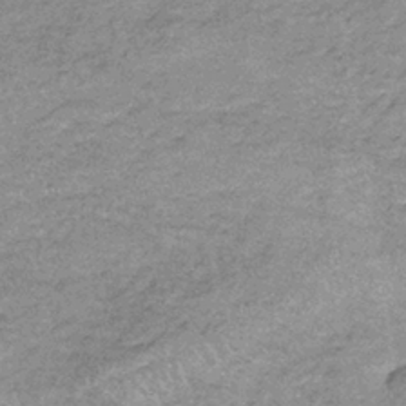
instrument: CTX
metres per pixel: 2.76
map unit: lHb
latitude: -36.1983
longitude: 65.8989
